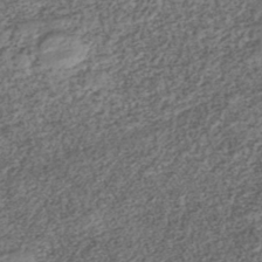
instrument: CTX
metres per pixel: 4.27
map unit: ANa
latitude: -42.7085
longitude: 109.0108
